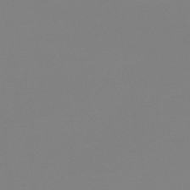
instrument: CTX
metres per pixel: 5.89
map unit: lHb
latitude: -44.6519
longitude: 63.8989
